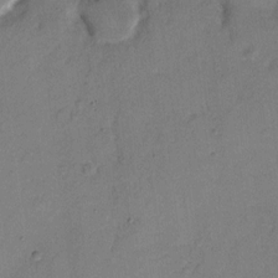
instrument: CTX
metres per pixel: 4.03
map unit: Hto
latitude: 7.2159
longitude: -62.2901
